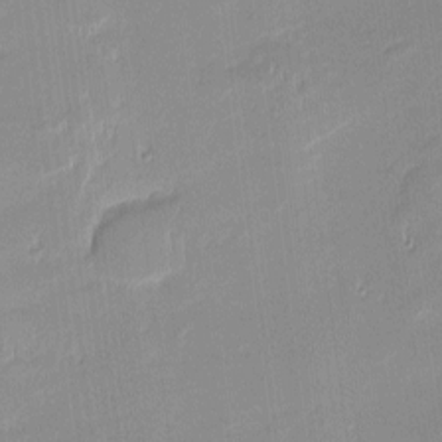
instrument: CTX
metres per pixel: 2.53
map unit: eHh
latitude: -2.5384
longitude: -82.0255
